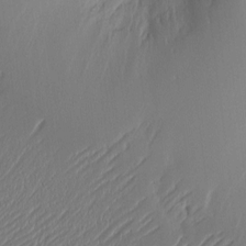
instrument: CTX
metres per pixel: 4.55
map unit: Nve
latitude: -9.4076
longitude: 172.9542
